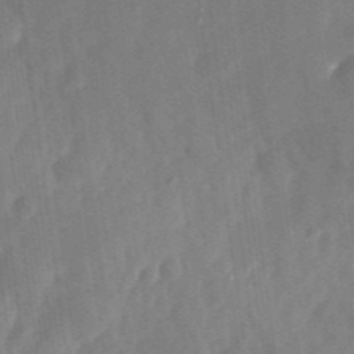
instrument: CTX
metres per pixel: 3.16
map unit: Nhu
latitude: -29.0487
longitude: -69.8017
